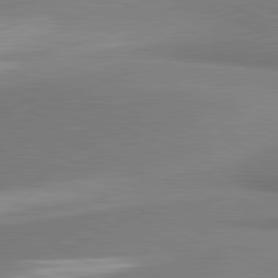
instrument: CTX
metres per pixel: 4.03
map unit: lApd
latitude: 81.5560
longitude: 160.8408
